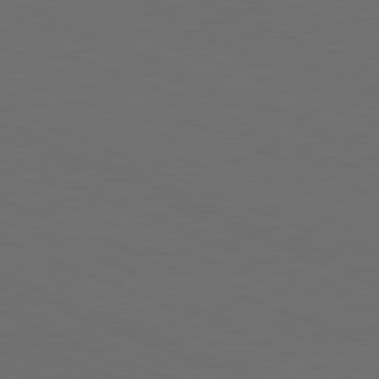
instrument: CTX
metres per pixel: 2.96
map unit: Hpe
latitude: -81.9178
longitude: 20.6896
